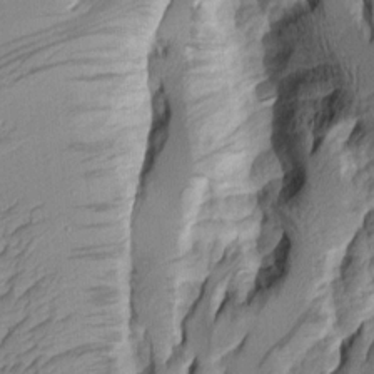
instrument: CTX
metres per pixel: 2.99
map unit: Aa
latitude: 7.5371
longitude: -128.7246
